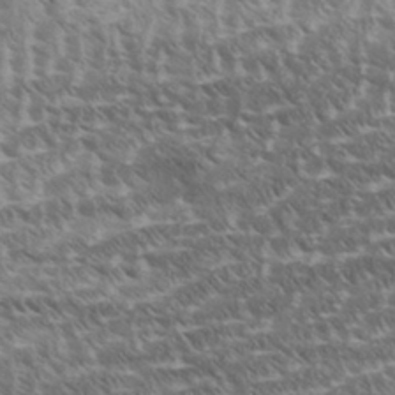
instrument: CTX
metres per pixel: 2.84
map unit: Aa
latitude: 33.3104
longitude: -140.4978
